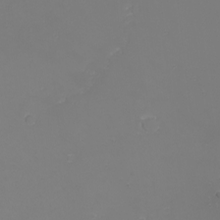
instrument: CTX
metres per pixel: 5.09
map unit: Nhu
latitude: -6.0472
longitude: -79.1970
